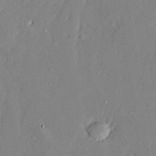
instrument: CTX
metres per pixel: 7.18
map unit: Ave
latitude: 22.5168
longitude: -128.6868
